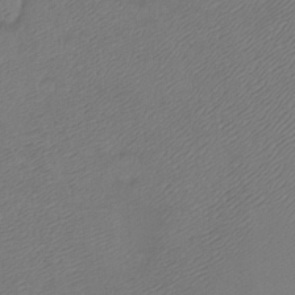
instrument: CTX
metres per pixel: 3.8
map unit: Ht
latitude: -7.1620
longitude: -35.0269
